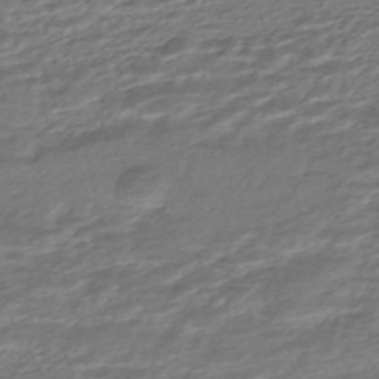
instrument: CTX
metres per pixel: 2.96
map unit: ANa
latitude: -45.4265
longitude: 105.0297
